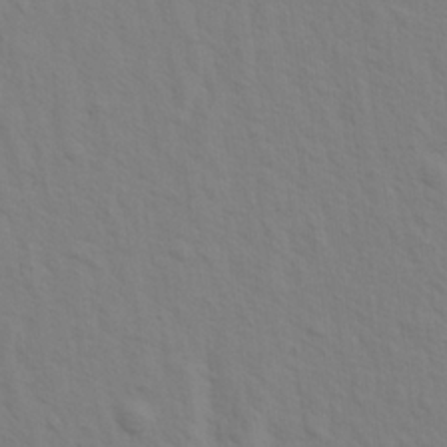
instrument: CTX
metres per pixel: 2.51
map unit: Aa
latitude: 20.2712
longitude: -143.0648
